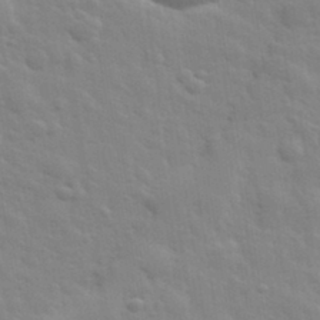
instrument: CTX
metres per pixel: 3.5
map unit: lHvf
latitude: 34.3467
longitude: -81.2915
